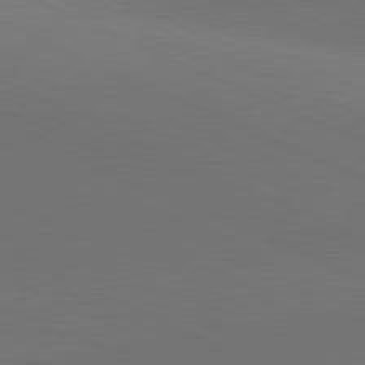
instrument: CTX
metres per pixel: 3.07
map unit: lApd
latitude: 81.2159
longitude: 136.8219
